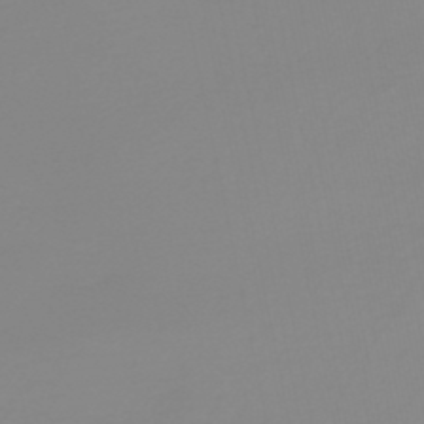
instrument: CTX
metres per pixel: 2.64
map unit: lHb
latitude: -45.1998
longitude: 56.0472
